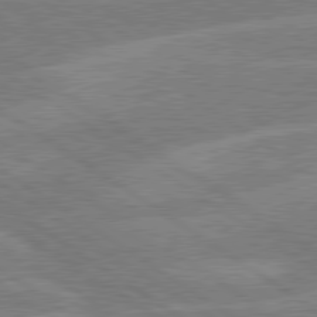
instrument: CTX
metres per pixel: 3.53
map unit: lApd
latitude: 79.8773
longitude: -132.0822
